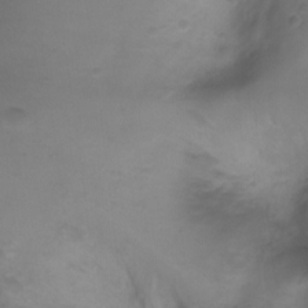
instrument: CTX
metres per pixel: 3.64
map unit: Ht
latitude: 4.1578
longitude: -20.5546
